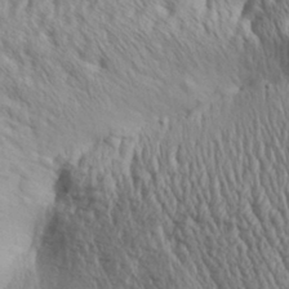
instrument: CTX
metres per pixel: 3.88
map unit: Aa
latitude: 29.9339
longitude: -137.8206
